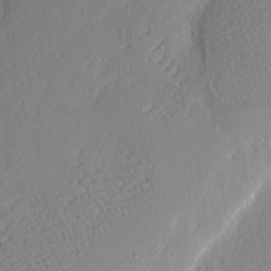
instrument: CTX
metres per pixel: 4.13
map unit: eHh
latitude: 2.4223
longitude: -77.4237
